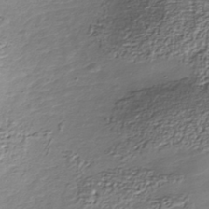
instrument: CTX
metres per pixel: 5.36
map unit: Nhu
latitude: -39.9556
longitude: -85.8395
